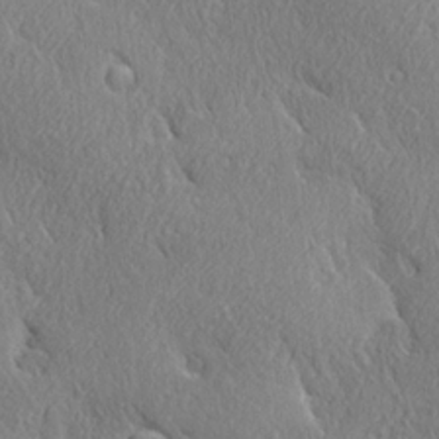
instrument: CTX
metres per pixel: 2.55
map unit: Ave
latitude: 21.7639
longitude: -136.5735
